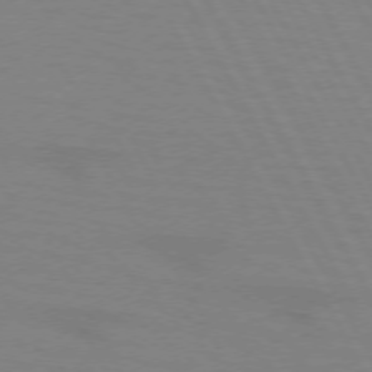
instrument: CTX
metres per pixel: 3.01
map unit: lApd
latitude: 72.1389
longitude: -56.5734
